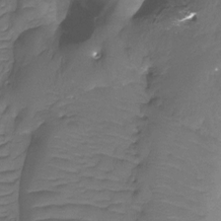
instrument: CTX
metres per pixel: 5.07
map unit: Htu
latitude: -13.8422
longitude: -44.7813
